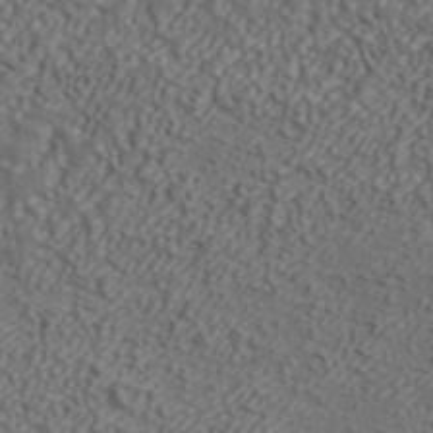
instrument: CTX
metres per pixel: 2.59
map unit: ANa
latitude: 43.1781
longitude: 35.5021
